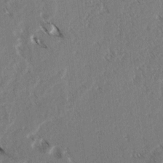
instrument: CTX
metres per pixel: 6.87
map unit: lAvf
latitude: 4.4601
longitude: -105.8395
